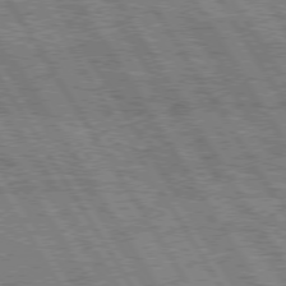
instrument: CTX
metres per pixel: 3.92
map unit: Hpe
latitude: 74.9703
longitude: -154.7624
